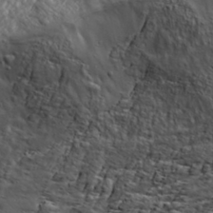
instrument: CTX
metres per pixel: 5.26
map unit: lHvf
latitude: 35.4237
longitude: -91.2348
